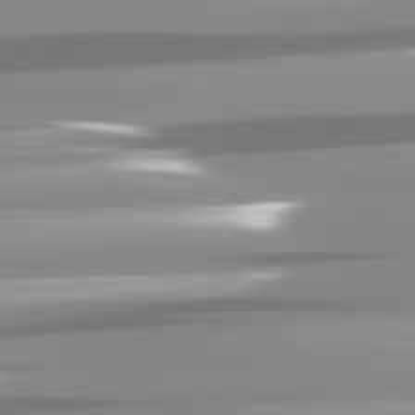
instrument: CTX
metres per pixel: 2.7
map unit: lApd
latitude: 81.9150
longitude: -139.1970
